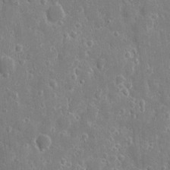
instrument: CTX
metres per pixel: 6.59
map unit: eHh
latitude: 8.4223
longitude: -69.8961
